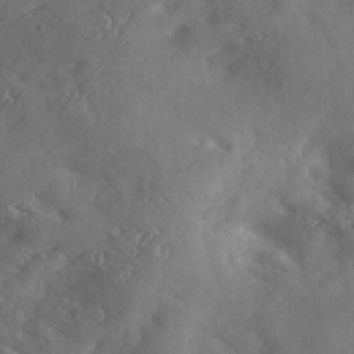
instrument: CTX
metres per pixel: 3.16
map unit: Ave
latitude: 18.4979
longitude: -131.3860
